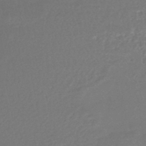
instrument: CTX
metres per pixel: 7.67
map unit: HNhu
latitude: -46.2361
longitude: 92.3117
